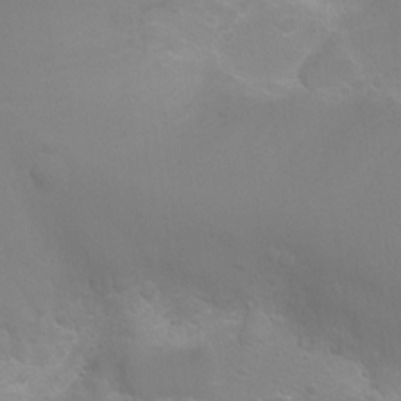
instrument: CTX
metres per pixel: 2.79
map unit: Ht
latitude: -2.8974
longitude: -25.0836
